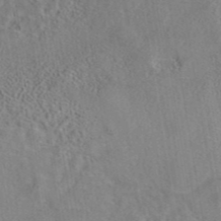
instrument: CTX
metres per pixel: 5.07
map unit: eAb
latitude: 43.0647
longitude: 103.9745
